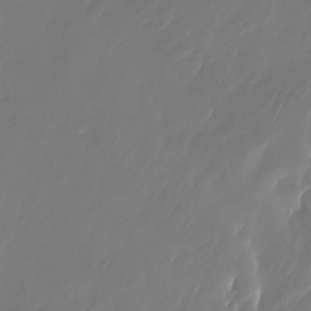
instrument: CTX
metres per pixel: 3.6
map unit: Nhu
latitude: -22.8786
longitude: -71.9528
